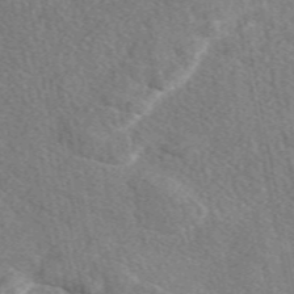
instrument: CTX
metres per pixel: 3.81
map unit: eAb
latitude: 49.5182
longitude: 117.1242
